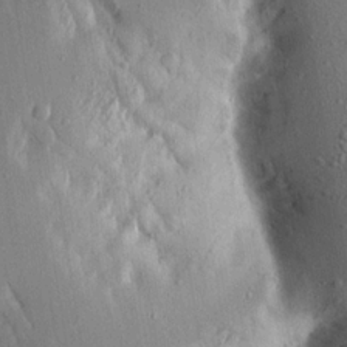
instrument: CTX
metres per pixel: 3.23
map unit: Aa
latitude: 16.5735
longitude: -149.3482
